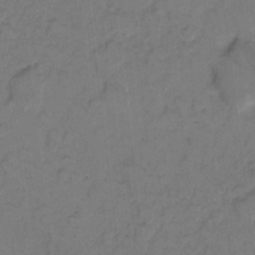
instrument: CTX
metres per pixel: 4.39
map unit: eHh
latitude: 7.3860
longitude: -63.8395
